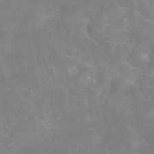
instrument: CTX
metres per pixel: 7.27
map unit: eAb
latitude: 46.1011
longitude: 124.5952
